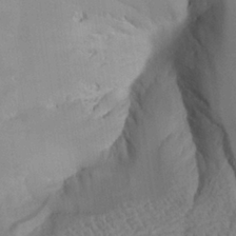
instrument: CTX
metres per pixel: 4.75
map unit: Aa
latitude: 25.8205
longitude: -128.7435
